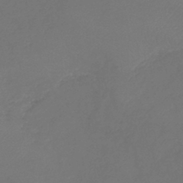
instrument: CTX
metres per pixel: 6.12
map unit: eHb
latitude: -39.5588
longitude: 76.8408
